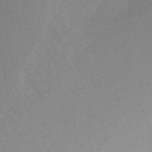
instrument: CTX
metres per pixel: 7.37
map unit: Nhu
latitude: -6.3495
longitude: -94.0255
